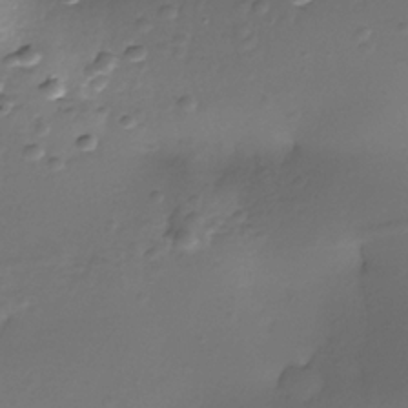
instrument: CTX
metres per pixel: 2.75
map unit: Nhe
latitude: -35.8233
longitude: -117.5371
